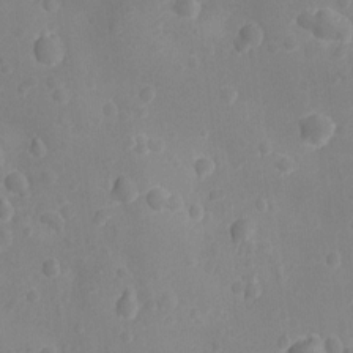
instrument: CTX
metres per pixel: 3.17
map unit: Ht
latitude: -10.6330
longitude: -22.8380
